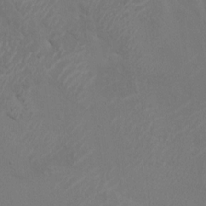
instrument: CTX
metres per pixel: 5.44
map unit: HNhu
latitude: 8.3467
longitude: -3.9717
